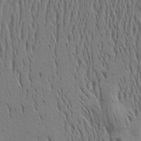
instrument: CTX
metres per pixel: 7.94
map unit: Aa
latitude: 17.8961
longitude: -144.9514
